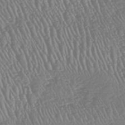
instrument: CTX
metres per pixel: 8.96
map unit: HNhu
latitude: -47.7666
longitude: 29.1809
